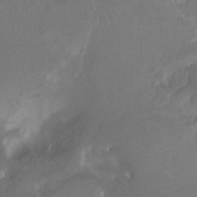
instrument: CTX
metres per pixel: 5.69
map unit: Nhu
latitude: -12.0850
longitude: -74.3845
